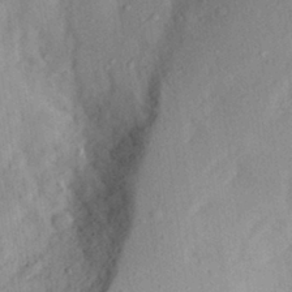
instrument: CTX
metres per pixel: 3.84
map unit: Aa
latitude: 28.4790
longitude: -145.7072
